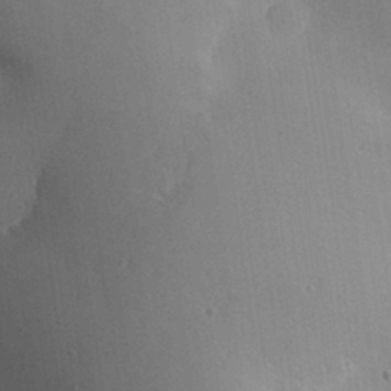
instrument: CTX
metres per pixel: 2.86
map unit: Aa
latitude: 27.2915
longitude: -128.9514
